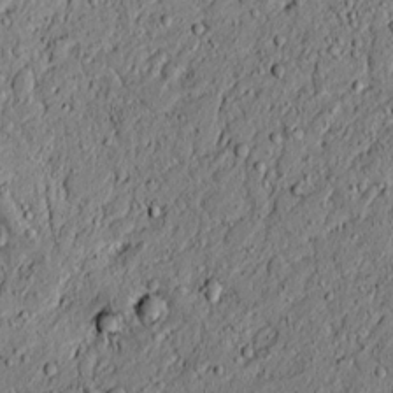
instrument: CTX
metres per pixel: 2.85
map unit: lAvf
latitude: 5.0836
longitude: 167.5966
